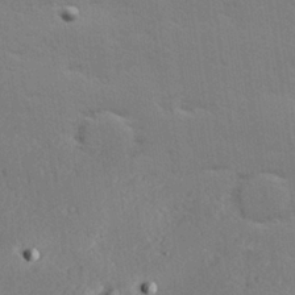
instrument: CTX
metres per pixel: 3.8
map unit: Hve
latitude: 26.4223
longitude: -94.2145
